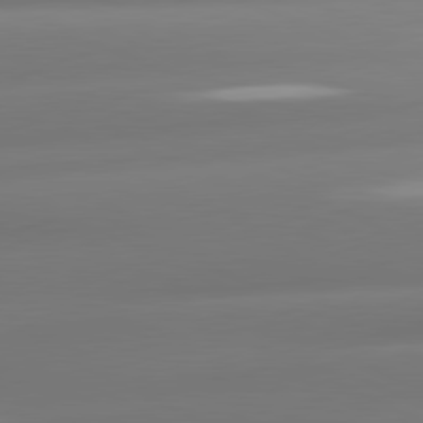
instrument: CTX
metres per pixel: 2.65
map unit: lApd
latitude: 80.7813
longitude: -160.1767
